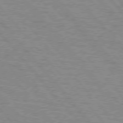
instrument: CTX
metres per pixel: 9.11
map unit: lApd
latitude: 75.9528
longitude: -75.4238
